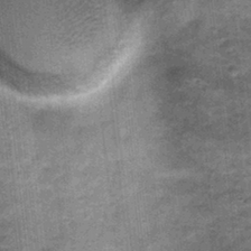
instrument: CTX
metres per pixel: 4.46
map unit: Nhu
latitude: 1.2537
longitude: -17.3292
